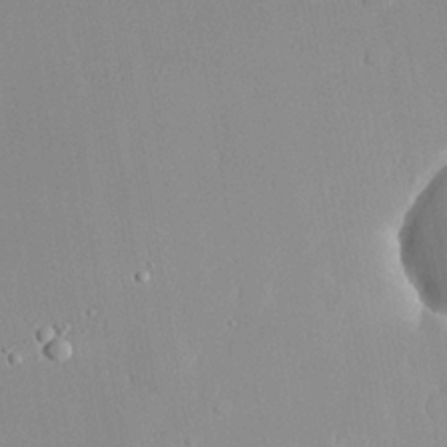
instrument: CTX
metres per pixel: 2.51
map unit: lHvf
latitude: 20.8191
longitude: 145.1620
